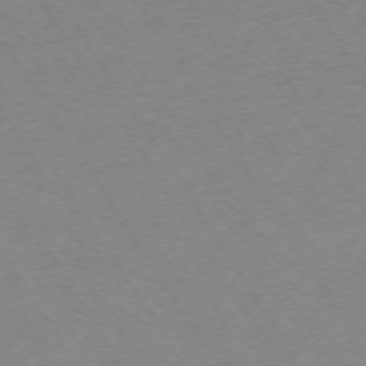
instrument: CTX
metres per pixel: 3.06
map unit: Ap
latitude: -73.4832
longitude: -71.6127
